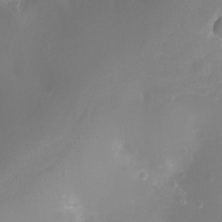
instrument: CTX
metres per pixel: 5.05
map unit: Ht
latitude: -11.4832
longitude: -23.0269
